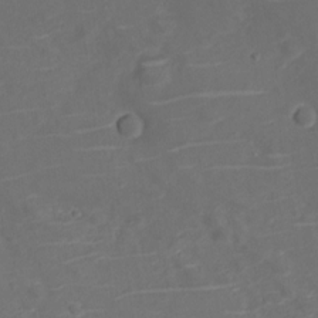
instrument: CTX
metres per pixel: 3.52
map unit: Nve
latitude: -20.2739
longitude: 104.2739
